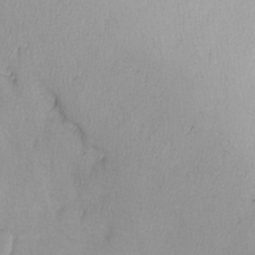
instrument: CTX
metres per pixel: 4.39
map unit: eHh
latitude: -8.5196
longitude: -69.6127
